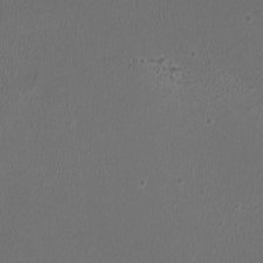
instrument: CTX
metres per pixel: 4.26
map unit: HNhu
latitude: -3.0864
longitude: -2.8191
